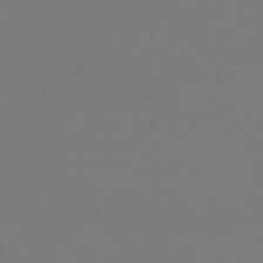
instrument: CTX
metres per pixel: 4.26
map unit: lHb
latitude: -46.1983
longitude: 76.1606
